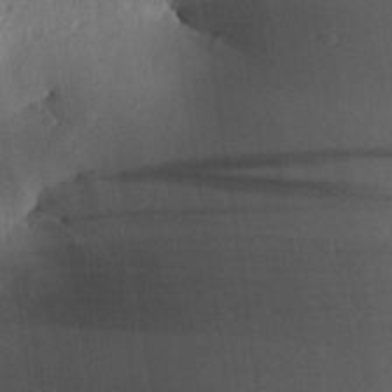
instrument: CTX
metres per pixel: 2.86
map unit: Aa
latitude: 30.3279
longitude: -133.0081
